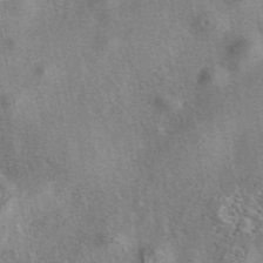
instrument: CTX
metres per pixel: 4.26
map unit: eAb
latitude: 41.4804
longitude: 110.6518
